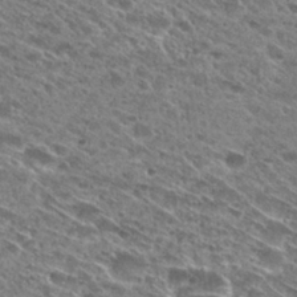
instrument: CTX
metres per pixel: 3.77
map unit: Hto
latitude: 28.8758
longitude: -45.5182
